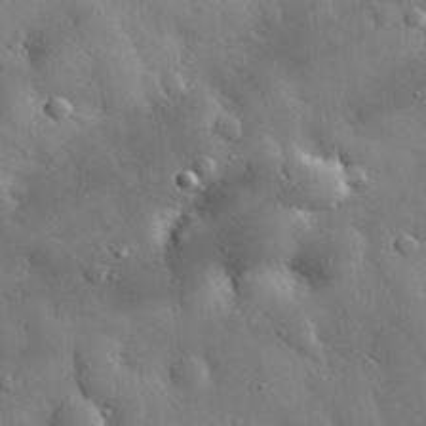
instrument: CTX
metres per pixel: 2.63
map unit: eHh
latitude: 29.6883
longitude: -78.6680
